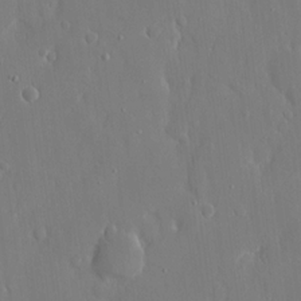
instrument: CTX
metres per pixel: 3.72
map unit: eHh
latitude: 14.8002
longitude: -71.1025
